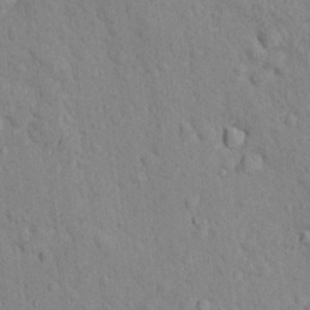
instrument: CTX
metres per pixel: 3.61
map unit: Nhu
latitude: 16.2523
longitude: -32.2711
